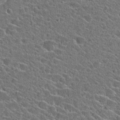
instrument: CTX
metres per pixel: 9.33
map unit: Hto
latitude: 23.9150
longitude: -44.9325
